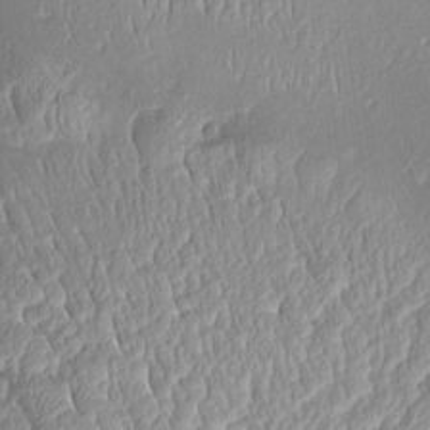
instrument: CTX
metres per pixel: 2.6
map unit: Aa
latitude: 8.6302
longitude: -133.3293
